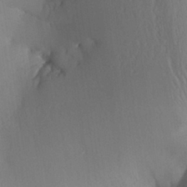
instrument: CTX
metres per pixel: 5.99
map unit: Aa
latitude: 25.2725
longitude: -133.0270
